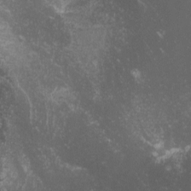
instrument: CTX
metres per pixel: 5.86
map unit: lHvf
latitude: -13.3321
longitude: -101.4615
